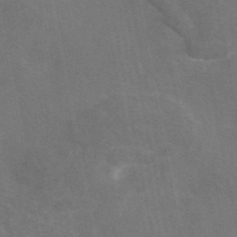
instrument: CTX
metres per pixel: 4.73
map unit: eAb
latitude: 46.1389
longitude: 116.3117
